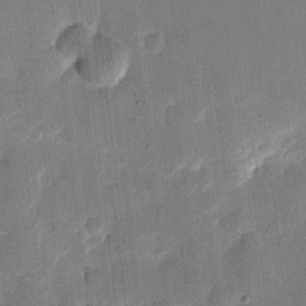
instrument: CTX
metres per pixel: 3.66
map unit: eHh
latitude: 11.5182
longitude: -68.5357
